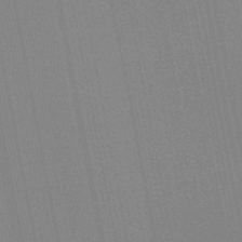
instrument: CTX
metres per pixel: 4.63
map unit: lHb
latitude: -46.5384
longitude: 78.1416
